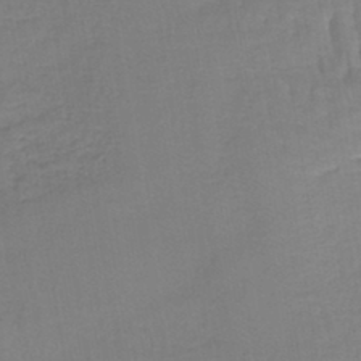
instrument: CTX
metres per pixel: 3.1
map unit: lHb
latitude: -42.1605
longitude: 59.9745
